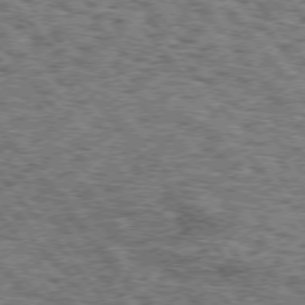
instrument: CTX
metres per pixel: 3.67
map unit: Hpe
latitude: 74.9514
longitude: -144.1200
